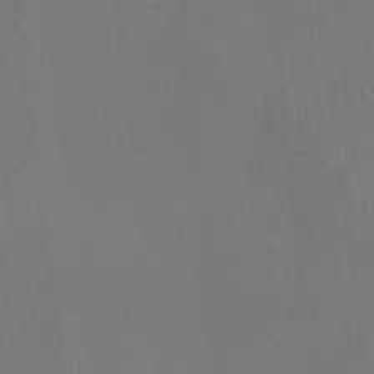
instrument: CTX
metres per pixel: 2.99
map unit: HNhu
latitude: 3.0080
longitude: -6.8758
